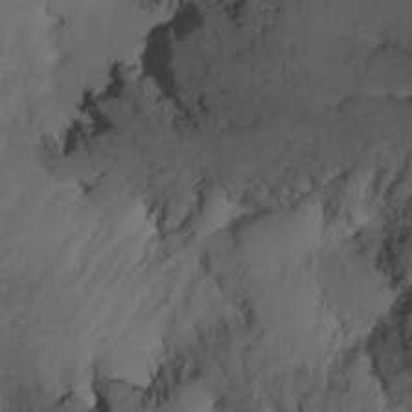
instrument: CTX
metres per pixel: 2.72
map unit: Nhu
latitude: -15.1809
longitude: -57.9150
